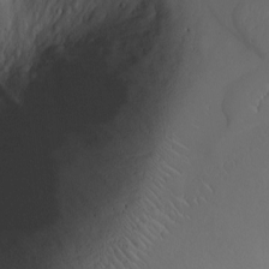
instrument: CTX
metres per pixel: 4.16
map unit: Nhu
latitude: -8.0661
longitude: -85.4427
